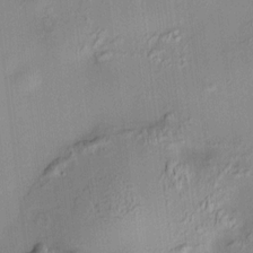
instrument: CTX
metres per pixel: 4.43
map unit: HNhu
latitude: 11.2348
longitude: 10.5007
